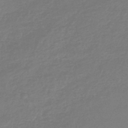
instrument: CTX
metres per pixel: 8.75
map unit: lHb
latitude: -44.6707
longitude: 69.2187
